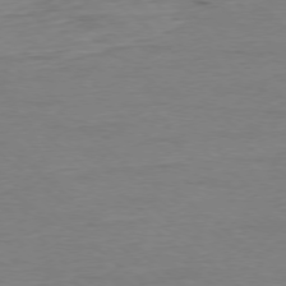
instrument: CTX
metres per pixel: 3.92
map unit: Ap
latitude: -78.1605
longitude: -89.5560
